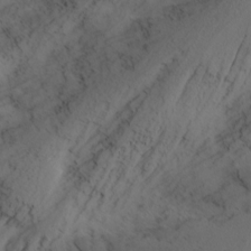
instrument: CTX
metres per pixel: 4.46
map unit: Nhu
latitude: -4.8219
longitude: -87.7072
